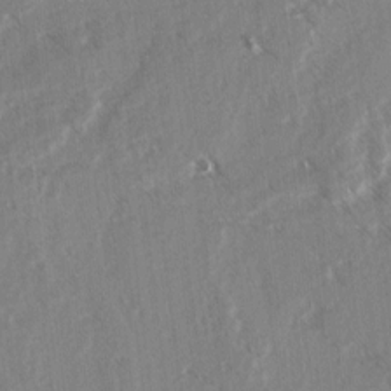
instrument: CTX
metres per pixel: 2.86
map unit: lAvf
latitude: 4.2145
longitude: -105.3104
